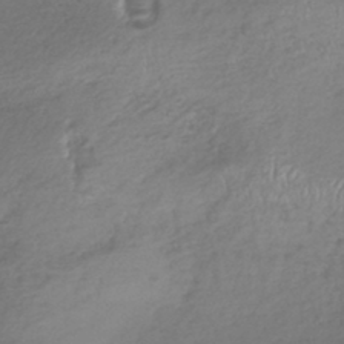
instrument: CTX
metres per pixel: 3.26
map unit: lHb
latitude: -38.9353
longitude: 68.0850
